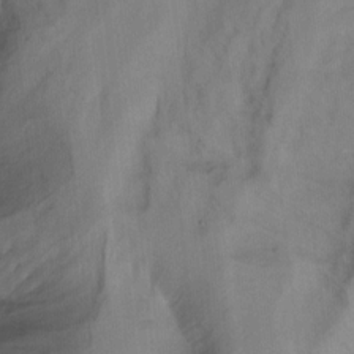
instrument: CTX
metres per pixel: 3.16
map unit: Hto
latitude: -7.3509
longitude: -50.4979
